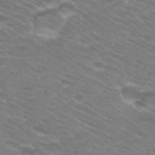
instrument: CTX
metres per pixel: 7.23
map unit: Hto
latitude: 24.9891
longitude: -30.3657
